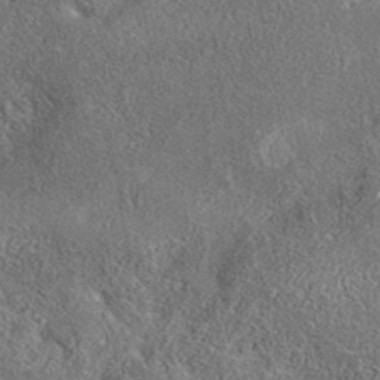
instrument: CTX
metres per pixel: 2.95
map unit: eAb
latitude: 37.2915
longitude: 112.8975
